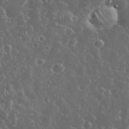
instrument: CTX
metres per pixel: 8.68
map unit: eHh
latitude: 34.1200
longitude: -61.1592
